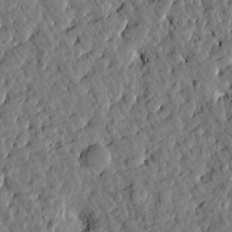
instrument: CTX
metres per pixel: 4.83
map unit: Htu
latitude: 0.4223
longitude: 179.8611
